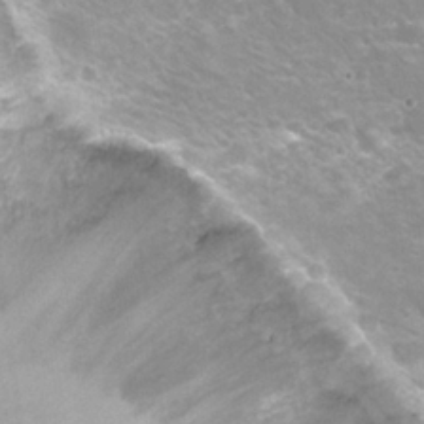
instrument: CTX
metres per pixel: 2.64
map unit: Nhu
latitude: 25.3292
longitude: -54.7435
